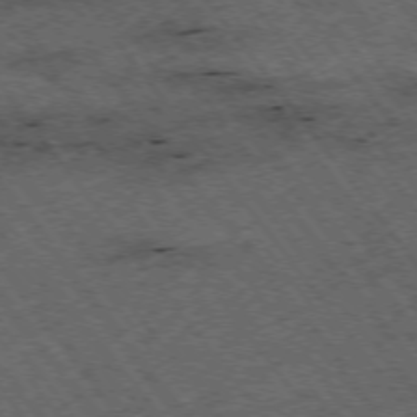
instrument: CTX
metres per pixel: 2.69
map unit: Hpe
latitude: -74.8975
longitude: 4.5762
